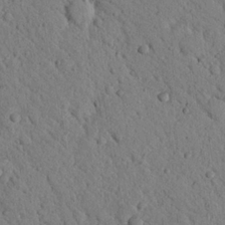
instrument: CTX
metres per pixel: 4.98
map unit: Nhu
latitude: 22.5735
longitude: -76.2711
